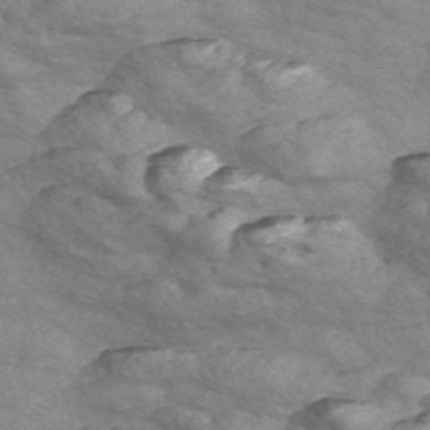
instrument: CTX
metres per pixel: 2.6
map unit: Nve
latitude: -57.0864
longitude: 54.8030
